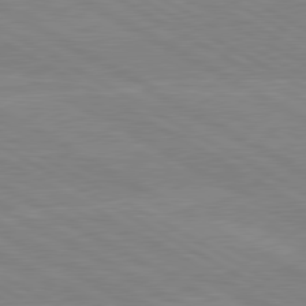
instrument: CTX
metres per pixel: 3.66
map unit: lApd
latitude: 80.2522
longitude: -126.9325
